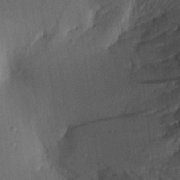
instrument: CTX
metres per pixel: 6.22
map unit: Aa
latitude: 28.0822
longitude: -139.5749
